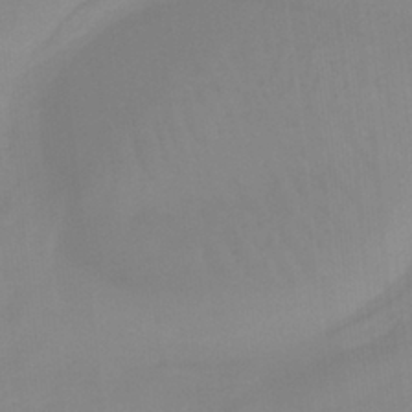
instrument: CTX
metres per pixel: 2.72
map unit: HNb
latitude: -34.0850
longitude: 58.0849
